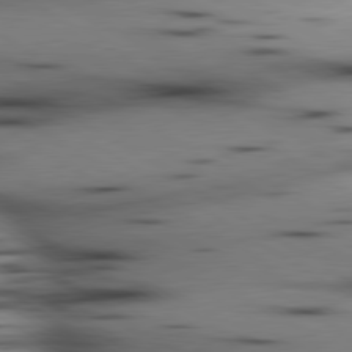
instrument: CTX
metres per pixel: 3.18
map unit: lApd
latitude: 80.2145
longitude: 161.2187
